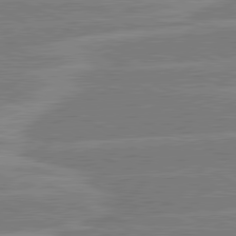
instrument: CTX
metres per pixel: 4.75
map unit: lApd
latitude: 81.1403
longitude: -127.1403
